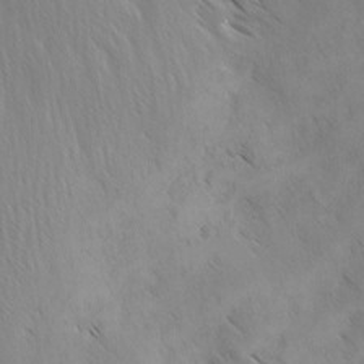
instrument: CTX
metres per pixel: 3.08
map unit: Ave
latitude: -0.8030
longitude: -112.6112
